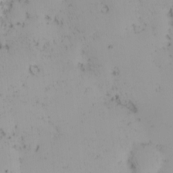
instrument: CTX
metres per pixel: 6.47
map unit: eHh
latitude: -1.9179
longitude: 20.5573
